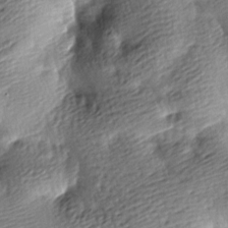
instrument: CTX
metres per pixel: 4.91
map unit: lAa
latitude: -9.0297
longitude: -126.2901
